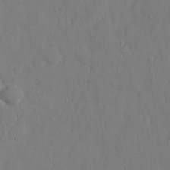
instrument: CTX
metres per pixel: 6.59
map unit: eHh
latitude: 6.5357
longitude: -68.3278
